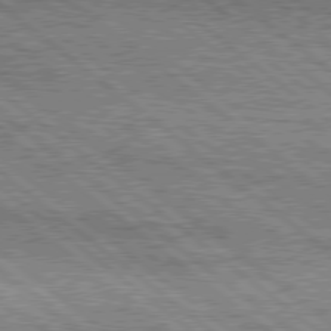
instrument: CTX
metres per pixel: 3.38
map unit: Hpe
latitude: 78.3656
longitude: -120.8758
